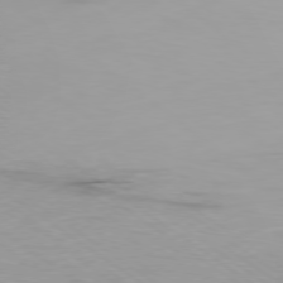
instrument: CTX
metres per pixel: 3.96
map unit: Ap
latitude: -79.1620
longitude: -96.3656
